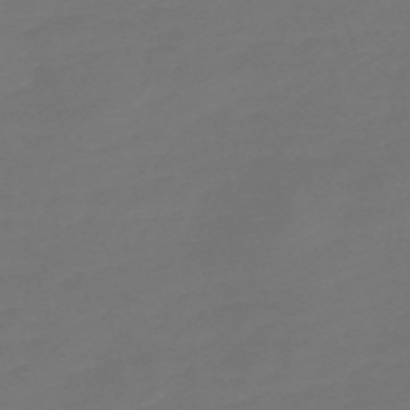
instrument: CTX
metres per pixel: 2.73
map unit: Nve
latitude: -58.1227
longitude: 56.5574
